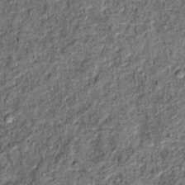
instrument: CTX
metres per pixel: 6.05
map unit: Ht
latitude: 11.7072
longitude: -37.7638
